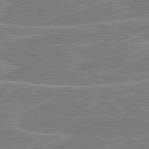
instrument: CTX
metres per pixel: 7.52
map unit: lApd
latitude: 80.8380
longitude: 121.7855
